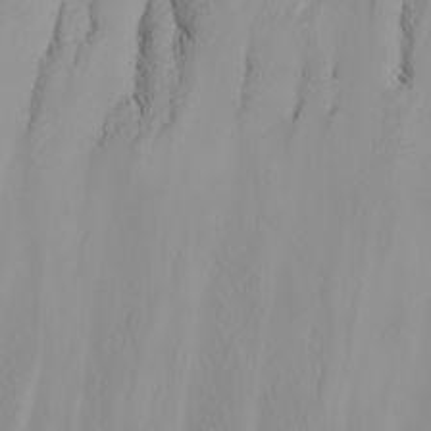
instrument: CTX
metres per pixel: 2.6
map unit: Nhu
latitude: -5.1809
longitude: -84.4223
